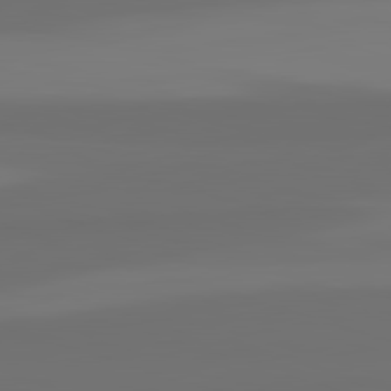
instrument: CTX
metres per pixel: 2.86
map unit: lApd
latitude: 82.5356
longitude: 161.3321
